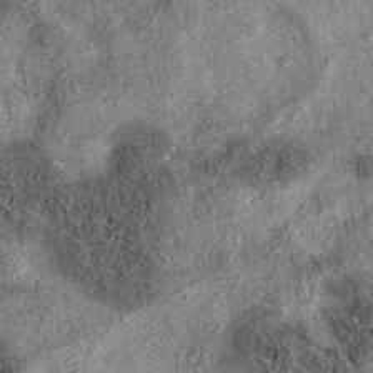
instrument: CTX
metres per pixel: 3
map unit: eAb
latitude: 37.3859
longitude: 107.0108
